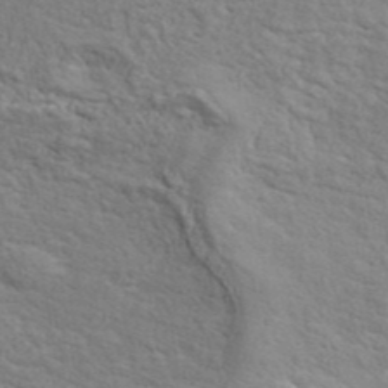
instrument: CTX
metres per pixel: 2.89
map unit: ANa
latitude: 41.4426
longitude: 29.5777
